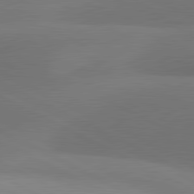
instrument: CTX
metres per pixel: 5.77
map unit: lApd
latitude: 81.1214
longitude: 127.2564
